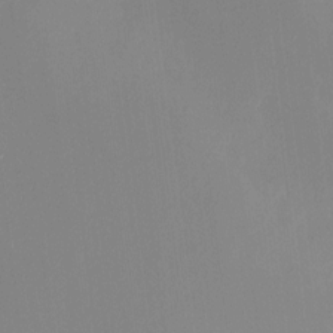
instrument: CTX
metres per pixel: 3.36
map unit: HNhu
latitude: 6.4223
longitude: 8.6329
